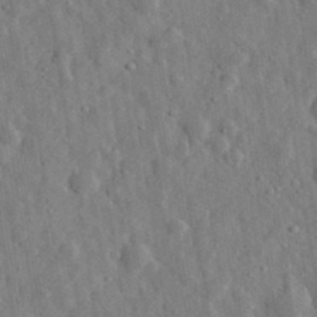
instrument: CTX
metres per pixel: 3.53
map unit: eHh
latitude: 31.8584
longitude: -74.2523
